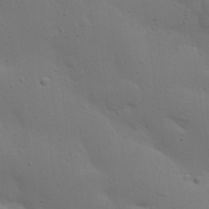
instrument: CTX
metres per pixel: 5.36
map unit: Nhu
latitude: 22.2333
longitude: -73.1404
